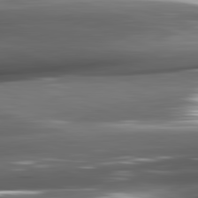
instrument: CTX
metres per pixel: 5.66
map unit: lApd
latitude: 82.3278
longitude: -144.4601
